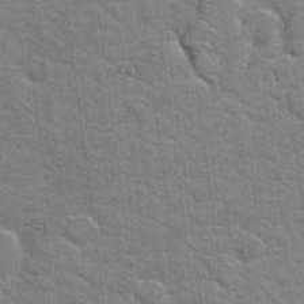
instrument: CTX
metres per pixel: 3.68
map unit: Hto
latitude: 20.5168
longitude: -48.0444
